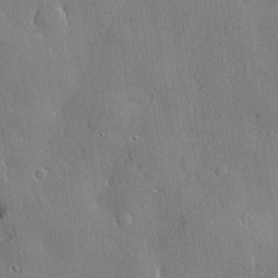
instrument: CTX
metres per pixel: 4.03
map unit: lHvf
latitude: 20.8758
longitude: 145.4266
